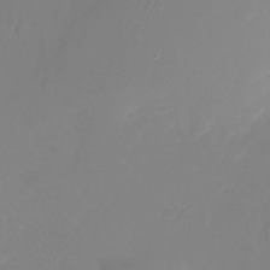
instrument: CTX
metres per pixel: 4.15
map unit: Nhu
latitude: -24.4629
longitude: -71.8205
